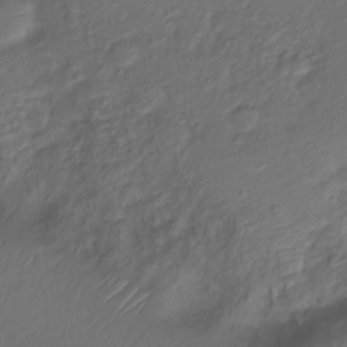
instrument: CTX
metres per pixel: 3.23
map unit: Nve
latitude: -20.1039
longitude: 104.8408
